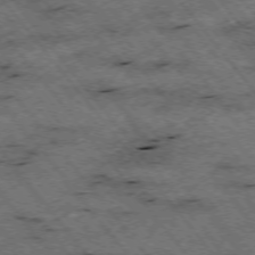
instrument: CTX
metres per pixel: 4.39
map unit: Hpe
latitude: -75.2565
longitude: 5.0108
